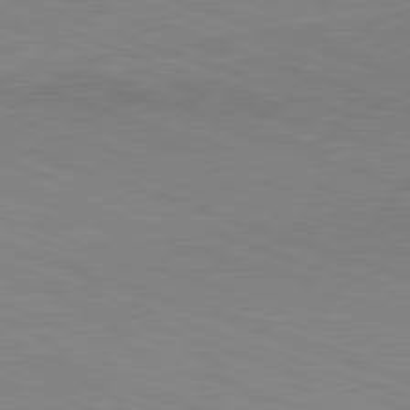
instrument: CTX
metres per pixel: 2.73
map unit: Hpe
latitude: -82.5385
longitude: 13.8800
